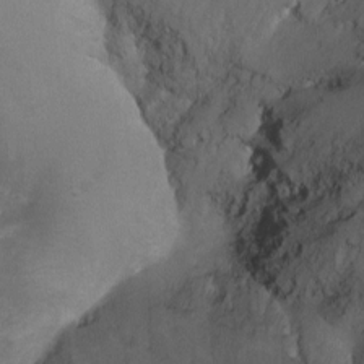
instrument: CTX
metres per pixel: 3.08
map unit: Ht
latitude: -11.0298
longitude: -28.0822
